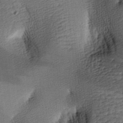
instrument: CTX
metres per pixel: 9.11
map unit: lAa
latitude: -8.7652
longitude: -124.8569
